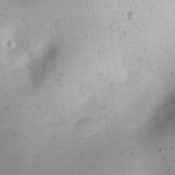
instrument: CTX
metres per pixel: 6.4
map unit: Nhu
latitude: 23.2726
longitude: -70.9136
